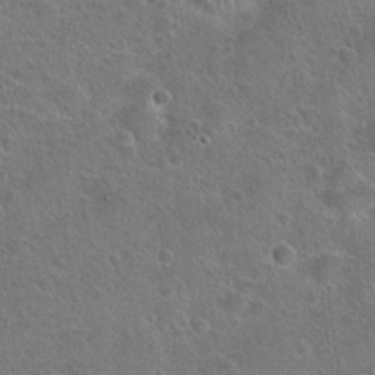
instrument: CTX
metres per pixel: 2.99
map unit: Hto
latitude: 23.1592
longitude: -49.3671
